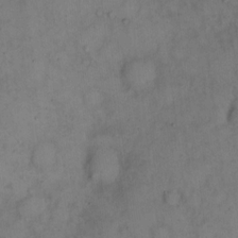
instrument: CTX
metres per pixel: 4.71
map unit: eHh
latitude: 13.9717
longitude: -62.0822
